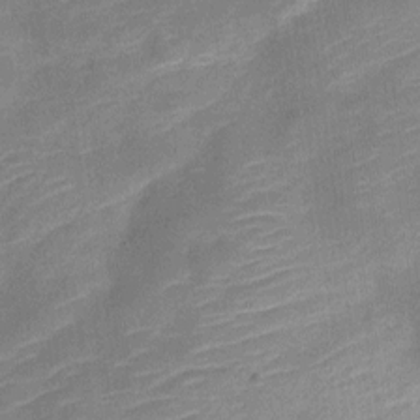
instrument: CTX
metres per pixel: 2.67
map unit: Nve
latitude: -19.4265
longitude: 108.7841
